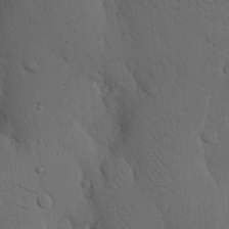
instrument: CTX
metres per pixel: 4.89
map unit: Nhu
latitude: 16.7057
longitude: -79.1970
